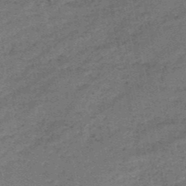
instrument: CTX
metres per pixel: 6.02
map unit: HNb
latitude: -50.9164
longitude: -40.7246
